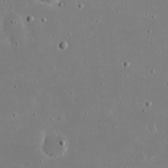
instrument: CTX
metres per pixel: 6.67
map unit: eHh
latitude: 19.5371
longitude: -72.4412
